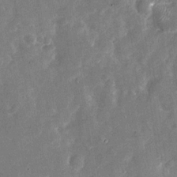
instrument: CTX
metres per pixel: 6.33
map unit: Nhu
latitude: -28.8975
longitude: -76.2522
